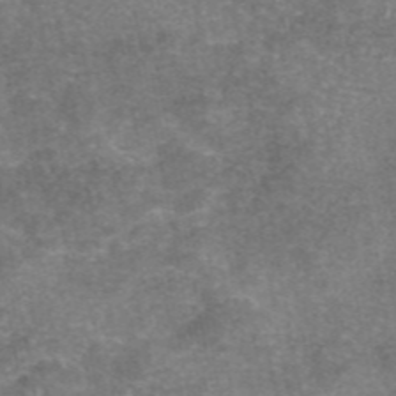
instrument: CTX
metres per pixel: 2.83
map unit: eAb
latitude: 46.4979
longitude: 104.6329
